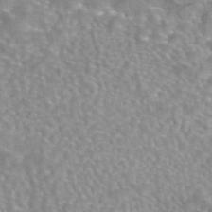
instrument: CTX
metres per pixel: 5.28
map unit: eAb
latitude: 44.0633
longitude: 108.1039
